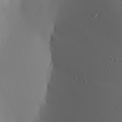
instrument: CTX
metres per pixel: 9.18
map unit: Aa
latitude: 25.1403
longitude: -144.5734
